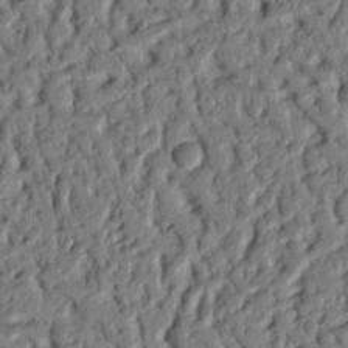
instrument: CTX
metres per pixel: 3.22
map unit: Nhu
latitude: 19.9717
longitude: -78.0255
